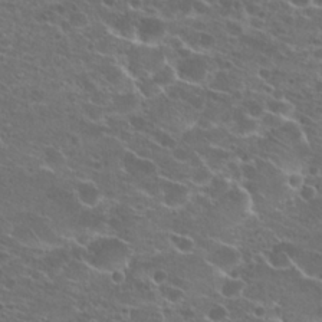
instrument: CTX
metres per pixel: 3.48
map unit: Hto
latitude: 22.3278
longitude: -40.9324
